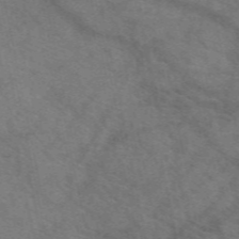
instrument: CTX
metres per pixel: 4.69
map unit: eAb
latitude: 50.4412
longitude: 116.2928
